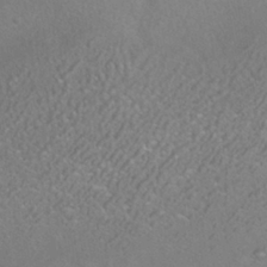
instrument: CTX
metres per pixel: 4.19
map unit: HNhu
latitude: -40.4440
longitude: 100.9541
